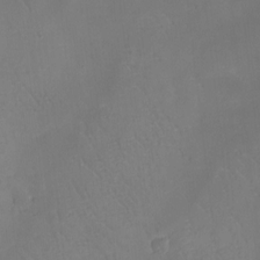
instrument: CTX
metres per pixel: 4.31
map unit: eHh
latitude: -8.1039
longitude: -68.5545
